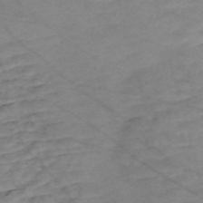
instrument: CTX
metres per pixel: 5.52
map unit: Nve
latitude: -59.1242
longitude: 61.2187
